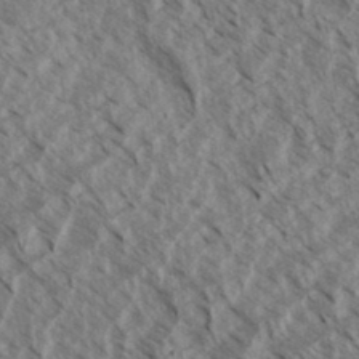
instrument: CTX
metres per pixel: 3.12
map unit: eHh
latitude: 34.8569
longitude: -139.7261
